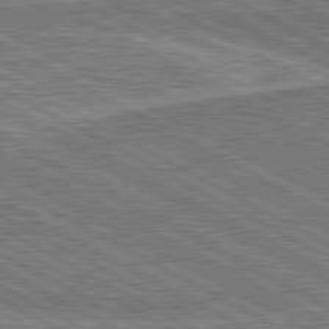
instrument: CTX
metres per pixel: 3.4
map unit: lApd
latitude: 80.8380
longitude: 144.1606
